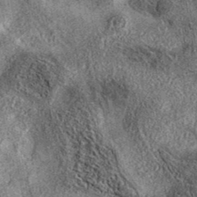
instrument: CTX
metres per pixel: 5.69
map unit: eAb
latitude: 37.1781
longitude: 107.3509
